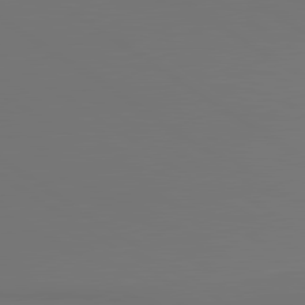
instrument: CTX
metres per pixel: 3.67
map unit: lApd
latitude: 81.0080
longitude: 152.8974
